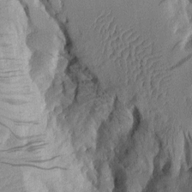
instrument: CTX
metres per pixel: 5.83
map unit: Aa
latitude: 9.8206
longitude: -127.2915
